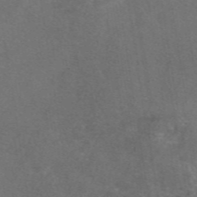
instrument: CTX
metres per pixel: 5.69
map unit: eAb
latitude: 47.0270
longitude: 111.3698
